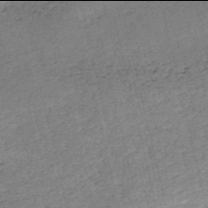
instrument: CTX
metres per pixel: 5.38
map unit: HNb
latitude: -54.0094
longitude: -40.2333
